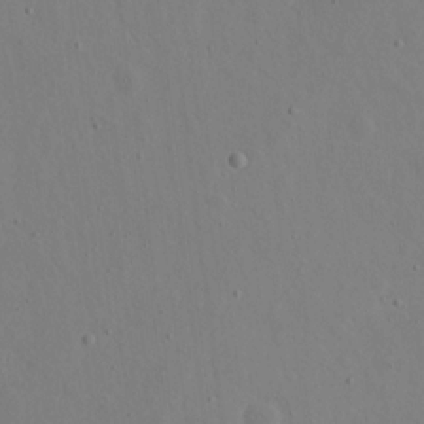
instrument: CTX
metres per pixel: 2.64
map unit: eHh
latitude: 17.6127
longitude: -70.0255
